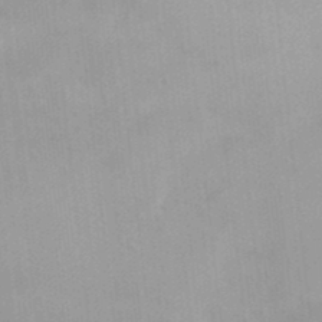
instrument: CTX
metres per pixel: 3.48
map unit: HNhu
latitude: 7.0458
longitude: -2.1766
